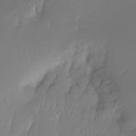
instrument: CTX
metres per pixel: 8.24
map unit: Ht
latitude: -14.6519
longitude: -50.8191
